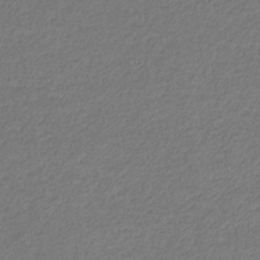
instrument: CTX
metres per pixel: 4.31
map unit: eHb
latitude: -32.7652
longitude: 70.5385
